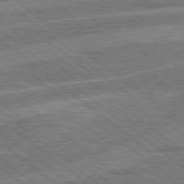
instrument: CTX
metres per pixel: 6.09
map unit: Hpe
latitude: 78.4412
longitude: -158.7057
